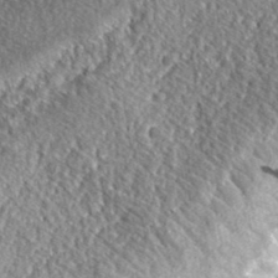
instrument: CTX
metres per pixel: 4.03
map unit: eHh
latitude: 37.1781
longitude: -79.1781
